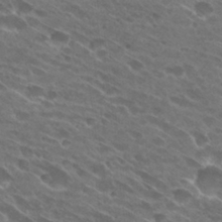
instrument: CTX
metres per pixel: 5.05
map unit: Hto
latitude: 27.3293
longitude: -42.4412
